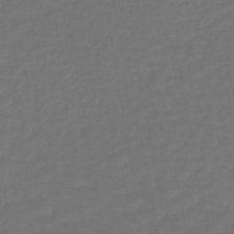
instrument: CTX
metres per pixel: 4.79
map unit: lHb
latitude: -43.9367
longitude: 66.1417
